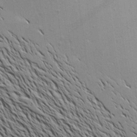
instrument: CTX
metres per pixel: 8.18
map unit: Aa
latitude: 16.6302
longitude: -147.3482
